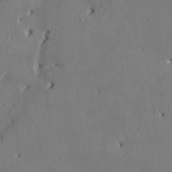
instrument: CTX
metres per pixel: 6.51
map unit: HNhu
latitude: 2.7057
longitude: -5.1214
